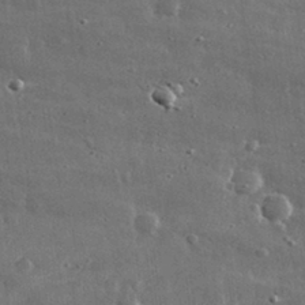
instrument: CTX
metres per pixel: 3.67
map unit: lHvf
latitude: 32.2523
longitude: -90.4790
